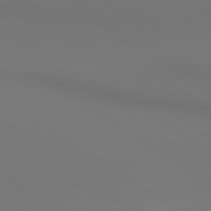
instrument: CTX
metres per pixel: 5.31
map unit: lApd
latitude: 80.7246
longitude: 152.2361
